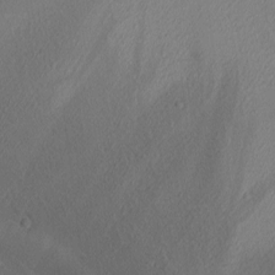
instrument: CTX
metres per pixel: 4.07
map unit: lAa
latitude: 3.1592
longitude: -116.0633
